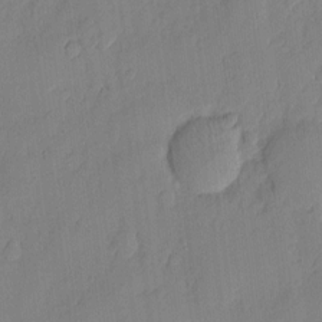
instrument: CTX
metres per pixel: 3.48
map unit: eHh
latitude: 5.5938
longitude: -75.9528
